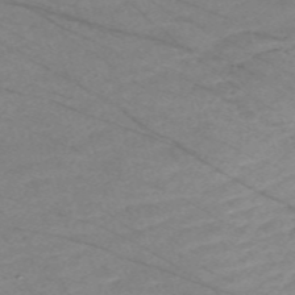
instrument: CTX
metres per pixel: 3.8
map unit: Nve
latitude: -58.6329
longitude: 61.5777
